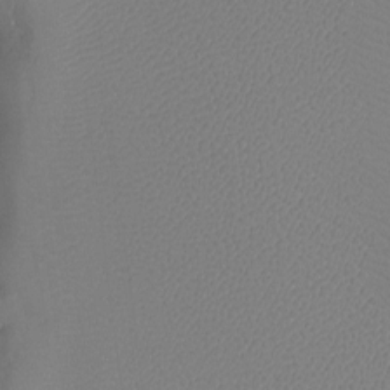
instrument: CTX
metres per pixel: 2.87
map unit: Ht
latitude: -4.3117
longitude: -26.4034
